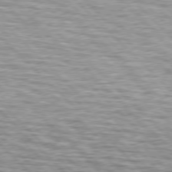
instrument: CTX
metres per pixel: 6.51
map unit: lApd
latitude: 76.5923
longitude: -79.1970
